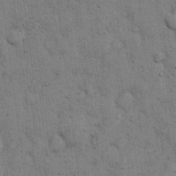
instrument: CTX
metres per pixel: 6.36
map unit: eHh
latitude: 15.9339
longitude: -62.8191
